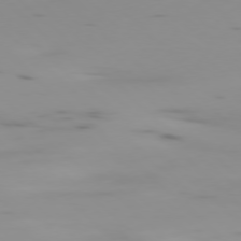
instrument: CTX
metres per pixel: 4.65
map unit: Ap
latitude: -78.1794
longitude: -65.1592
